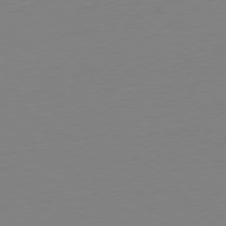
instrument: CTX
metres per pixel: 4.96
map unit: Ap
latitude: -78.6140
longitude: -66.1199
